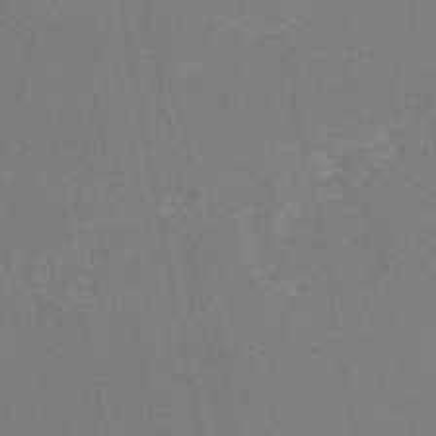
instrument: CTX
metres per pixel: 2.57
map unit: HNhu
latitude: -47.4643
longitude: 99.9556
